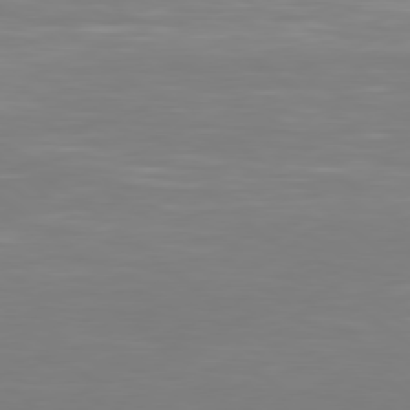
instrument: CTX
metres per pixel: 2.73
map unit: Hpe
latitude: 78.2901
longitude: -172.9135
